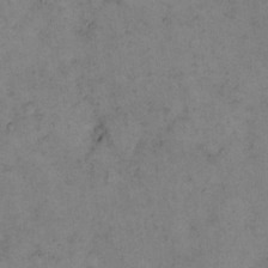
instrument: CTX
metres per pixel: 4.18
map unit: eHh
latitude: 10.5924
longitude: -62.3090
